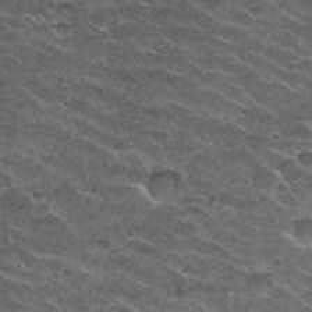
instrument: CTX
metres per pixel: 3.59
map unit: Nhu
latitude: 29.4237
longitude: -49.6127
